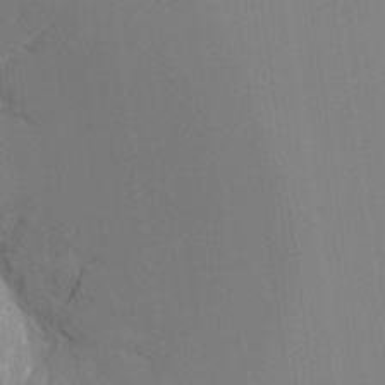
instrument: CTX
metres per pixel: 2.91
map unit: Ht
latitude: -16.4818
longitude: -47.7261
